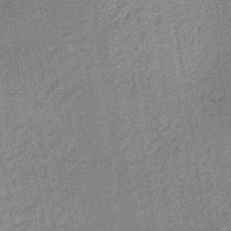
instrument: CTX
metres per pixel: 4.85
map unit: lHb
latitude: -35.9178
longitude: 63.0864
